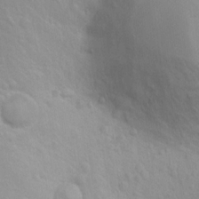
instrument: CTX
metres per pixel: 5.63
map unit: Nhu
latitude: 14.2145
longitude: -28.2711
